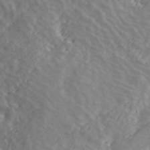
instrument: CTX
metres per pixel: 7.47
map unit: ANa
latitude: 41.2159
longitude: 32.9164
